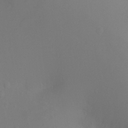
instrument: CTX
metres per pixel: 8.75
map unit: Ht
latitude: -2.0283
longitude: -27.3293
